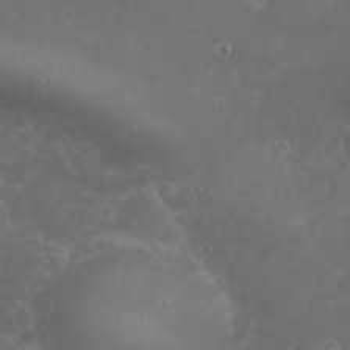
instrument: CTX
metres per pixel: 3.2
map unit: eHh
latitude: 24.8002
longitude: -64.0822
